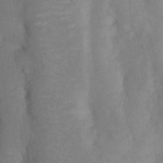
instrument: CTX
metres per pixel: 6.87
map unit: Nhu
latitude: 8.3467
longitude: -22.7624
